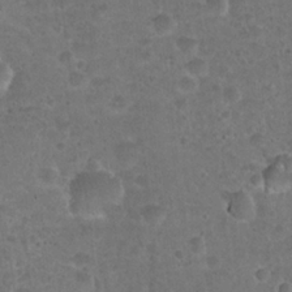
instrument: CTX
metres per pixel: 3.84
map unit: Hto
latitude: 22.1956
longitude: -48.2522
